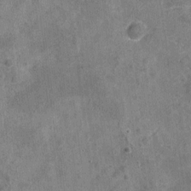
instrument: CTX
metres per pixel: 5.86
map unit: Nhu
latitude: -18.4251
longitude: -56.1577
